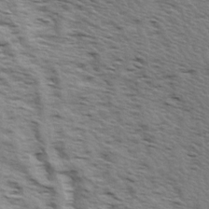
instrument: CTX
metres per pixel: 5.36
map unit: Ave
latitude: 14.8758
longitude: -103.9150
